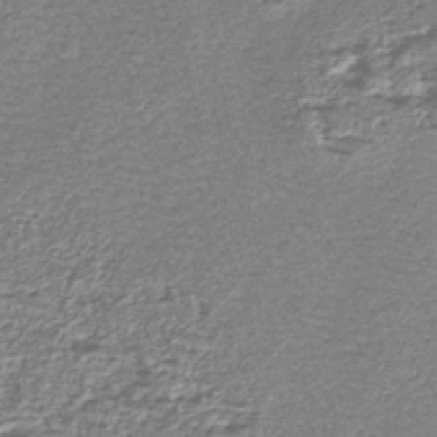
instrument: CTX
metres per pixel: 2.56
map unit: lHb
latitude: -43.5777
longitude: 78.7652
